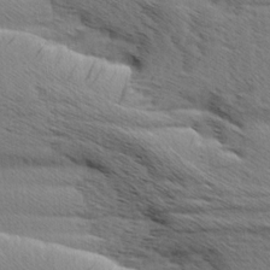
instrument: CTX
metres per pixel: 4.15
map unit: Aa
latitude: 6.0822
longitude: -136.7058
